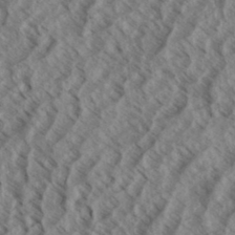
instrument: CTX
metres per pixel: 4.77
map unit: eHh
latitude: 34.0633
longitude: -139.9339
